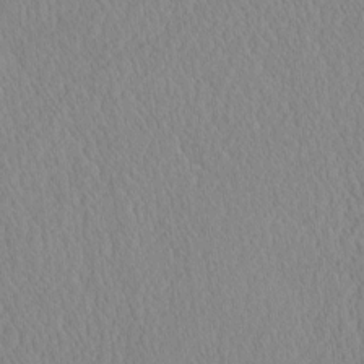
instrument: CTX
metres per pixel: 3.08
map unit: eHh
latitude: -3.5777
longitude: 15.5777
